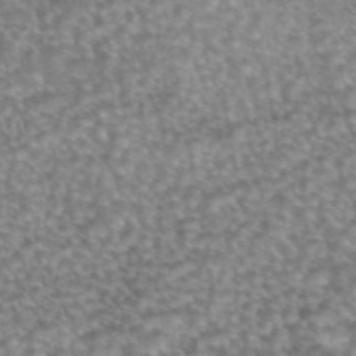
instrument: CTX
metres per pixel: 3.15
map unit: eAb
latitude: 44.9136
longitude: 104.5573
